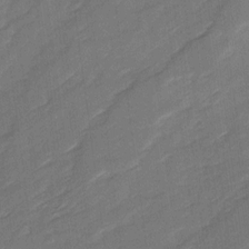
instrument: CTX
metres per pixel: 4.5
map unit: Ave
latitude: 16.8380
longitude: -136.3845
